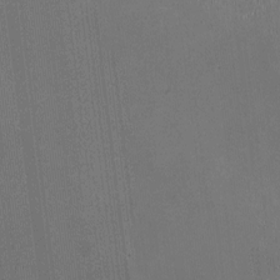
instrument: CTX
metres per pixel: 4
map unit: HNhu
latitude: -2.9541
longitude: -3.4426
